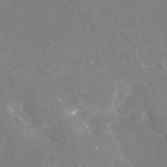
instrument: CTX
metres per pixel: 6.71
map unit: Nhu
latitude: -18.4251
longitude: -58.2900
